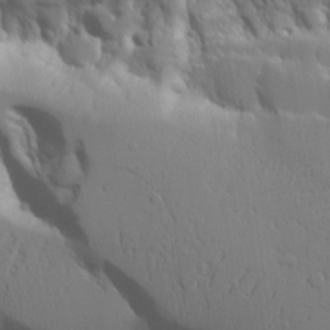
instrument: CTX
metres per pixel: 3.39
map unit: Aa
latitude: 20.6680
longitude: -124.3089
